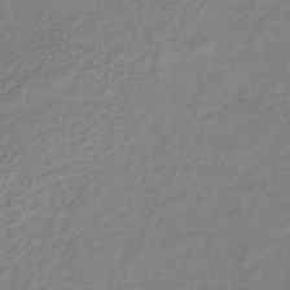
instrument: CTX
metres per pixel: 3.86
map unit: lHb
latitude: -42.3495
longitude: 68.5573
